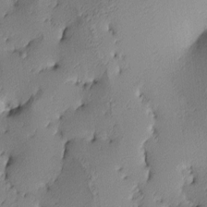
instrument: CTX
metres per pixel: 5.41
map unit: lAa
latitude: 4.1956
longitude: -116.0444
